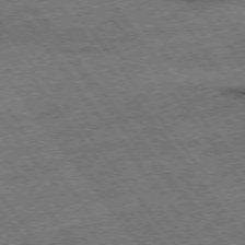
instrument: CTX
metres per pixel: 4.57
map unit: Hpe
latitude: -75.6911
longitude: -22.2900
